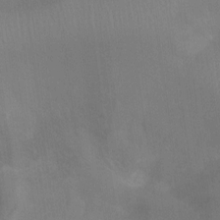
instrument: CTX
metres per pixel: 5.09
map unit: Ht
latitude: -16.5196
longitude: -40.6868
